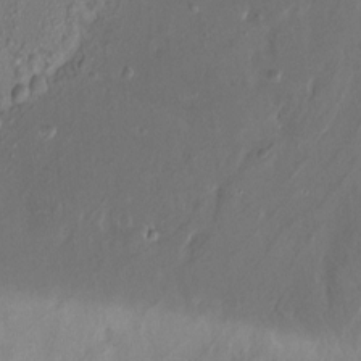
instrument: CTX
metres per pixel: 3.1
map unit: HNhu
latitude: 4.3467
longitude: 8.3117
